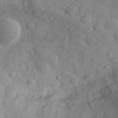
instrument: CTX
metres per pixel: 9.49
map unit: eHh
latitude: 31.0648
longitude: -70.8758
